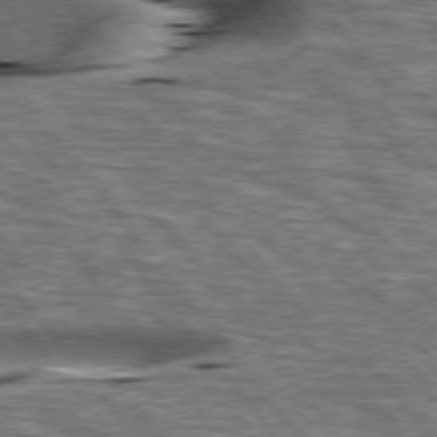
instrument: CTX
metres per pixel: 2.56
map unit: lApd
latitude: 76.6679
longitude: -60.4601
